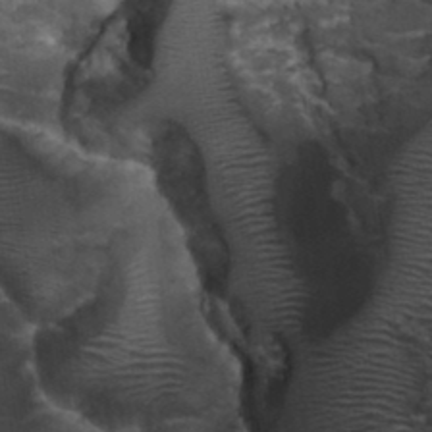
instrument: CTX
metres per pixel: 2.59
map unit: Hto
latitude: 35.5182
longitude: -50.9324
